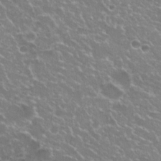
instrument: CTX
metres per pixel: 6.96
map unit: Hto
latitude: 20.1389
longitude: -36.4979
